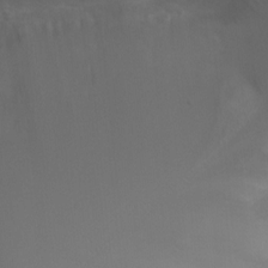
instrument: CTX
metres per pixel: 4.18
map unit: Ht
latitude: 1.0836
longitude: -22.2145
